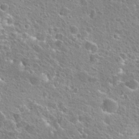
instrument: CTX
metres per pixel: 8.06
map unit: Hto
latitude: 25.3103
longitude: -45.2915
